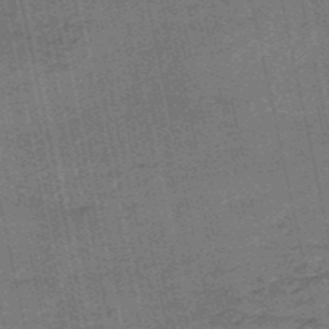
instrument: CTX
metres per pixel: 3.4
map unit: HNb
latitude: -53.0108
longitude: -51.6127
